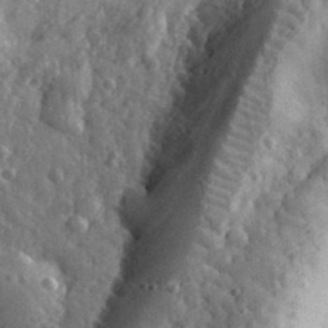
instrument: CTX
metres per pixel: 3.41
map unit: eHh
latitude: 33.5560
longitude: -80.4790
